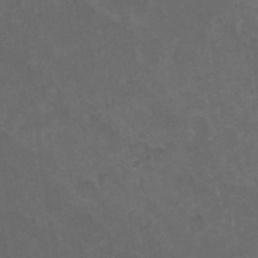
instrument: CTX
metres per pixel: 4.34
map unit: HNhu
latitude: 4.0633
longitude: -1.7449
